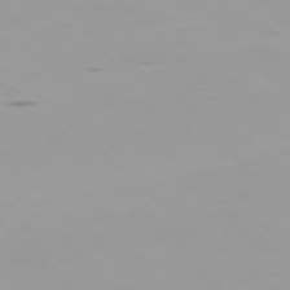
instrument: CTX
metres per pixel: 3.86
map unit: Ap
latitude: -76.5763
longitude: -68.3467
